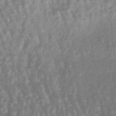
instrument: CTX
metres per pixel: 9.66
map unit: lHb
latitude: -47.5966
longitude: 78.7841
